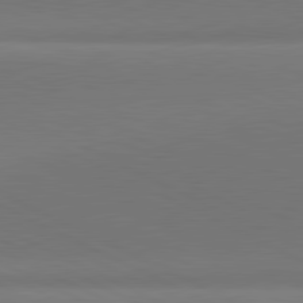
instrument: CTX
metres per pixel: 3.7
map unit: lApd
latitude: 81.4804
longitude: 145.7289
